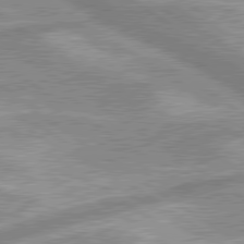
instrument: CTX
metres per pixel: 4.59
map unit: lApd
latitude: 80.1200
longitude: -176.1955
